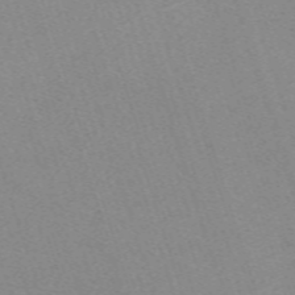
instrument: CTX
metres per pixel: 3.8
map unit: eHh
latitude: -62.4251
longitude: 49.8801
